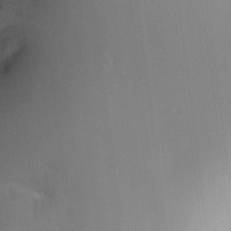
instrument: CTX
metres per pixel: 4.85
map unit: HNhu
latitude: 4.3845
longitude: -5.5371
